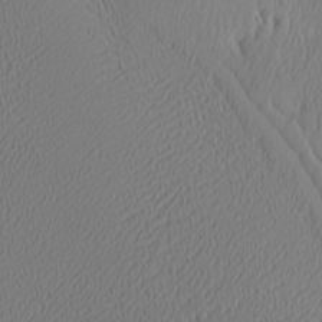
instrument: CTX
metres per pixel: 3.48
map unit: Htu
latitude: -3.9745
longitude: -72.3657
